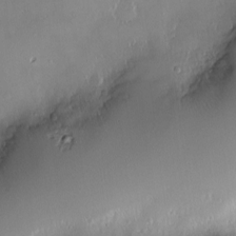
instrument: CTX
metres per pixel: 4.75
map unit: Nve
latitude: -9.3887
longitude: 173.3509
